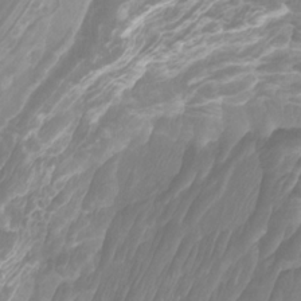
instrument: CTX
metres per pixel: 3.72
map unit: Htu
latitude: -10.3495
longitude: -73.7639
